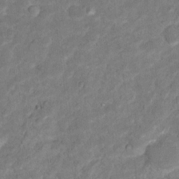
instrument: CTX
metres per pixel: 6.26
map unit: Hto
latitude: 16.8002
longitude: -38.6679
